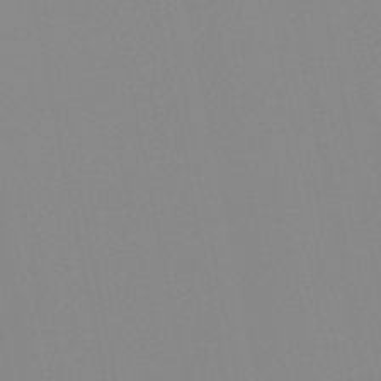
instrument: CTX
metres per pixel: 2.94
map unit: lHb
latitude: -49.0865
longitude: 80.9164
